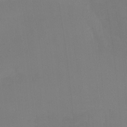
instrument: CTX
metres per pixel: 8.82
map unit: Nhu
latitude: -15.0298
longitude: -52.6113
